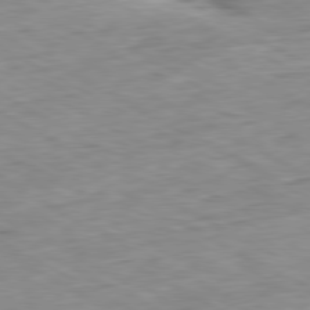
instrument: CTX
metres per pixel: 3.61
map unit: Ap
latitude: -80.7086
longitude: -81.2348
